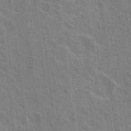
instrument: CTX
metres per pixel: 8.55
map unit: Nhu
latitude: 19.1781
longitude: -30.8569
